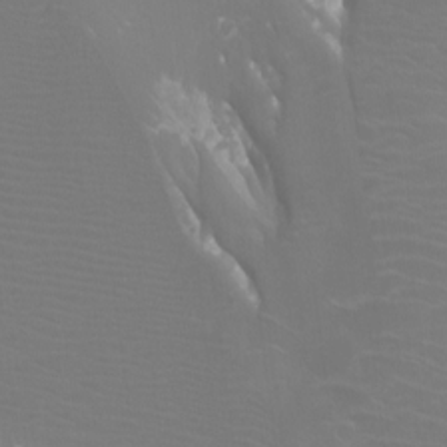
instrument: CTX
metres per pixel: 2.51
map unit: Htu
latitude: -12.5763
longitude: -71.2159
